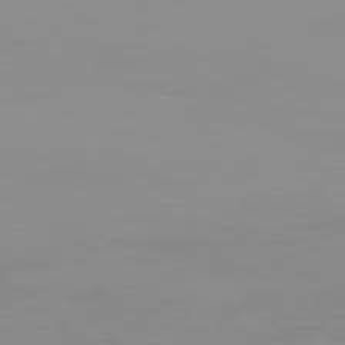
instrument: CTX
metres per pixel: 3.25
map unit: Hpe
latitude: 74.0255
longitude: -127.7828
